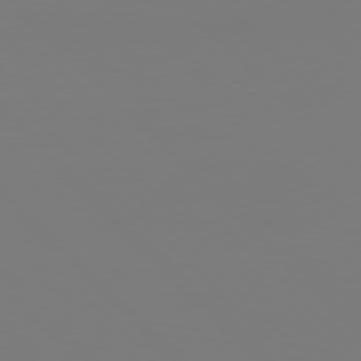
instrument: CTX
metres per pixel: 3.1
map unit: Hpe
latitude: 76.8569
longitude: -132.1956
